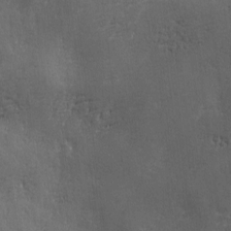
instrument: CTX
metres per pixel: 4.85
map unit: Ave
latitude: 2.1011
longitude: -112.0633
